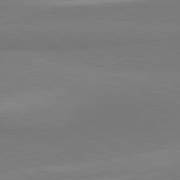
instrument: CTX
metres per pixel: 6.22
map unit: lApd
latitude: 81.2537
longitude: 158.5762
